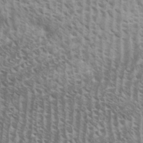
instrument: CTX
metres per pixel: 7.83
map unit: Aa
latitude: 33.4237
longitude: -140.4034
